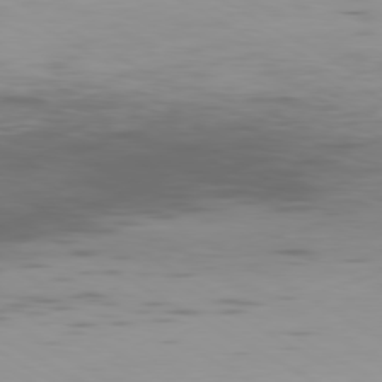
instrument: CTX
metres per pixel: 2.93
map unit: Ap
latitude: -80.2173
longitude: -101.5749
